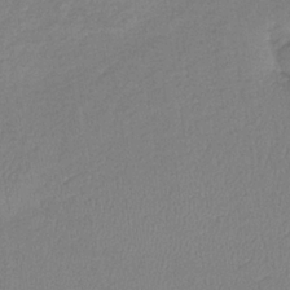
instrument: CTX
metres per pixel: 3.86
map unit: lHb
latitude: -34.5763
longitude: 65.1431
